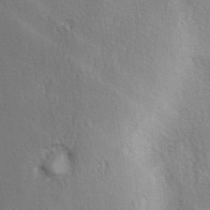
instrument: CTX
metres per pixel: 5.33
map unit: Ave
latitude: -6.4251
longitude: -120.5924
